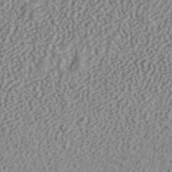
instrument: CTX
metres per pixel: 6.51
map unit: ANa
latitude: 41.4048
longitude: 30.2361
